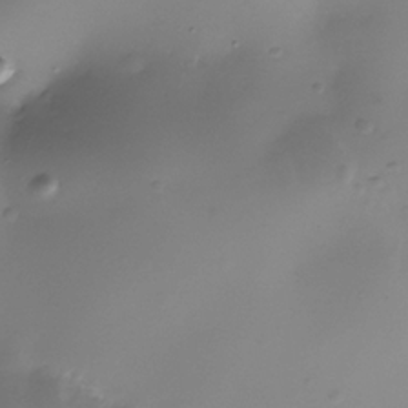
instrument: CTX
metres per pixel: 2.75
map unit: Nhe
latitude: -35.4643
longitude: -117.4804
